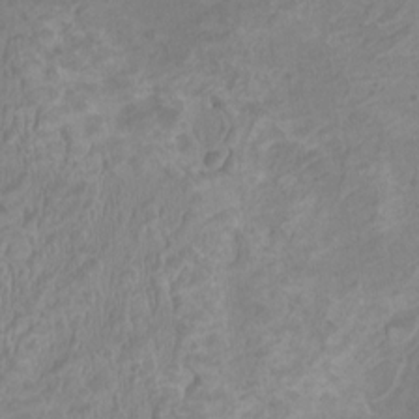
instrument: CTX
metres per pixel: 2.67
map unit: HNhu
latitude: 3.5749
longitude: -3.6127
